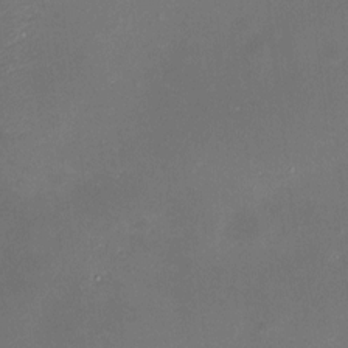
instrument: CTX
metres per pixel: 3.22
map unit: HNhu
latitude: 6.7435
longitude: 9.1620
